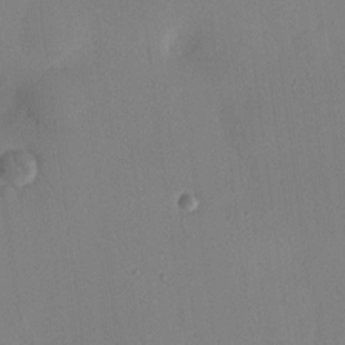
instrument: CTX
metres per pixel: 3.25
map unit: Nhu
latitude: 16.3089
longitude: -78.9514
